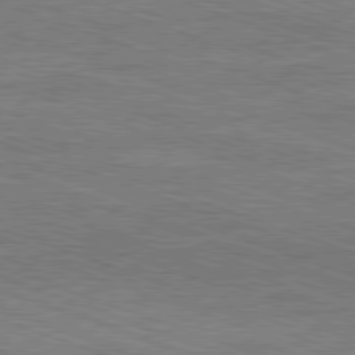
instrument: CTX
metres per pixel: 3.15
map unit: Ap
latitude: -81.7478
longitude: -73.7261
